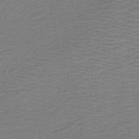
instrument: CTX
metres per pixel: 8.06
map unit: HNb
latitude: -43.5588
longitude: 52.5195
